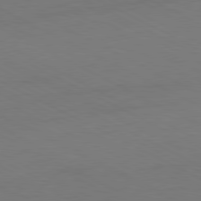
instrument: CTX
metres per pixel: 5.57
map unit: Ap
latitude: -81.7667
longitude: -71.9717
